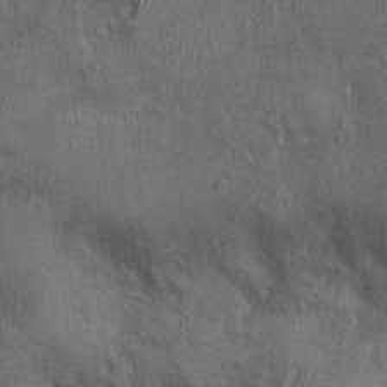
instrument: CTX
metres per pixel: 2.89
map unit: Ht
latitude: -1.9367
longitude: -13.7450
